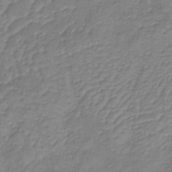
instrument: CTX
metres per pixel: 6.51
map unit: lHb
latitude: -35.7100
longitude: 72.4629
